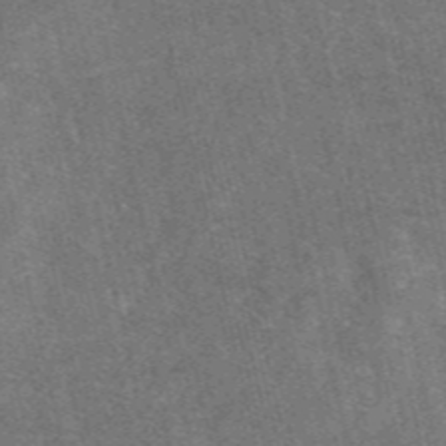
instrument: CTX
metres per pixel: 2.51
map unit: eAb
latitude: 46.8947
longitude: 119.0486
